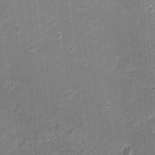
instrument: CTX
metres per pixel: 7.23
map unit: Nhu
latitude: 2.1011
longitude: -17.5182
